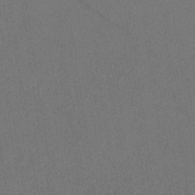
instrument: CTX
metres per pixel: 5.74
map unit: HNb
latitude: -33.5022
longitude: 54.2551
